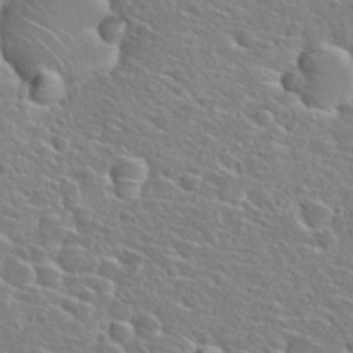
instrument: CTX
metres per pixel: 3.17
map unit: Hto
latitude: 25.6882
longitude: -47.8962
